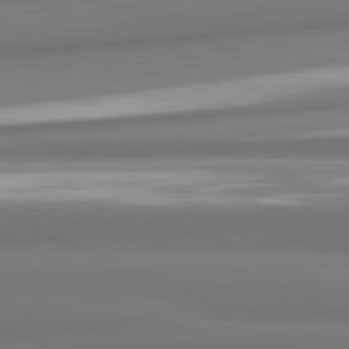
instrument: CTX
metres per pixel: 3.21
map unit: lApd
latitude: 82.2144
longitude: 178.0472
